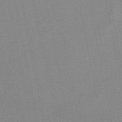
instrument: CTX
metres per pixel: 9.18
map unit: lHb
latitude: -48.1417
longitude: 68.5195
